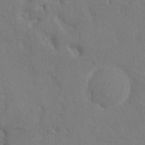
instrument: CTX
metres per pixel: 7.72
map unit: HNhu
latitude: 7.1403
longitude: -3.1403
